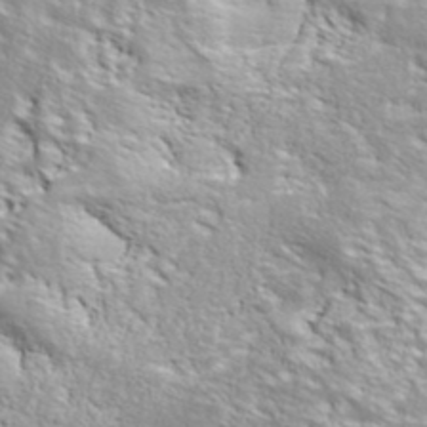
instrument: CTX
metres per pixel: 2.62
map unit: ANa
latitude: 40.0444
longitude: -90.6113
